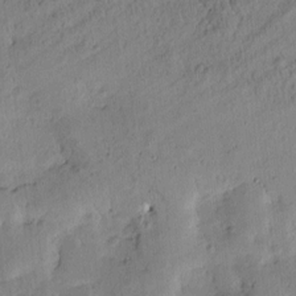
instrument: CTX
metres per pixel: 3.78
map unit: Htu
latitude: -0.3307
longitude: -179.0459
